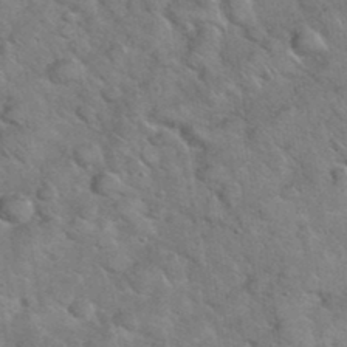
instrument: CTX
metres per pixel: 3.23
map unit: eHh
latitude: 37.6883
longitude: -65.4615
